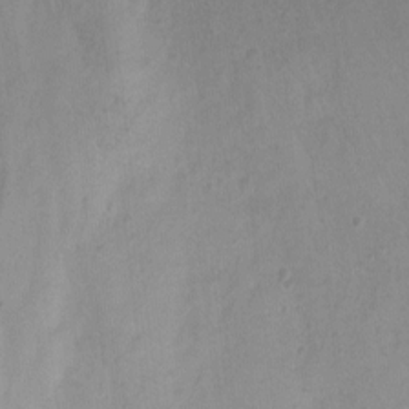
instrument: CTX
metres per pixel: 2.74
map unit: Nhu
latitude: -8.2928
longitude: -42.5924
